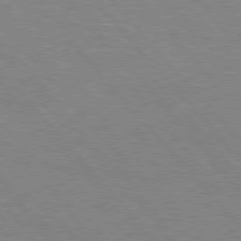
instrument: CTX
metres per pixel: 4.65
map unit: Hpe
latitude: 76.4979
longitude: -151.8394
